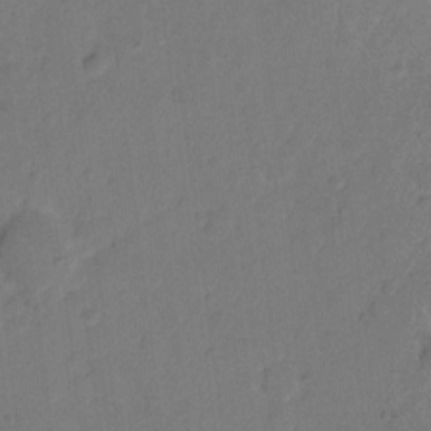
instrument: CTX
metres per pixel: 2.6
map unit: Hto
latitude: 7.4993
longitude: -62.4790
